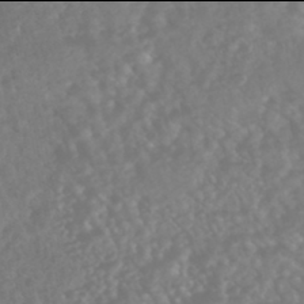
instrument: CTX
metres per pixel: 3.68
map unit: HNhu
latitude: -46.0094
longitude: 97.1431
